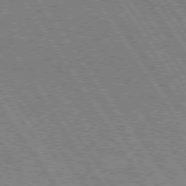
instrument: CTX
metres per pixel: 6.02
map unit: lApd
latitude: 74.6113
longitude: -80.1578
